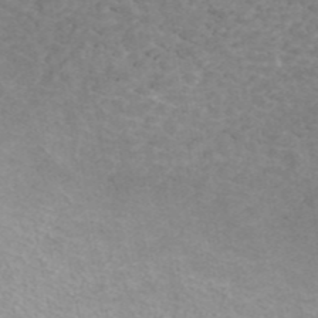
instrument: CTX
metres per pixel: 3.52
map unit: ANa
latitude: 44.7057
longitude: 24.5385
